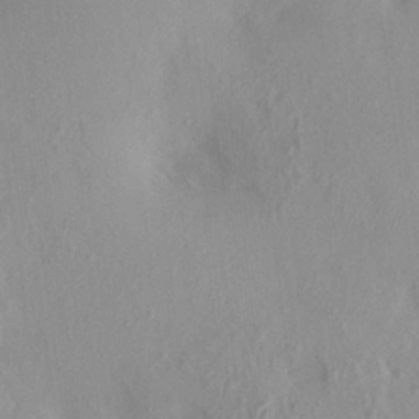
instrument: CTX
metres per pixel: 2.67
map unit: HNhu
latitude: 7.0647
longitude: -1.3859
